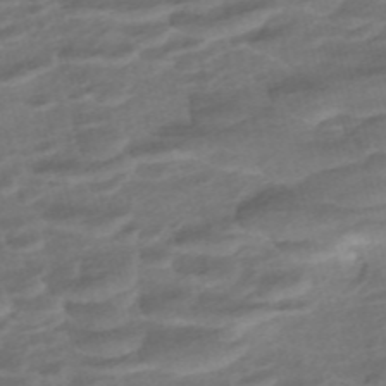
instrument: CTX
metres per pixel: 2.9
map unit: ANa
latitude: -45.1620
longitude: 105.1242
